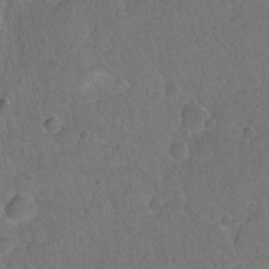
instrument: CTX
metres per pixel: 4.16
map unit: Hto
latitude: -3.1998
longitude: -34.6868
